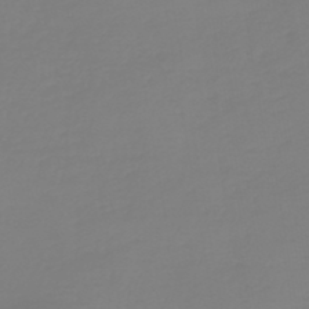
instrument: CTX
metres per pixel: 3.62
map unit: HNb
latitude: -45.8800
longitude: 54.5196
